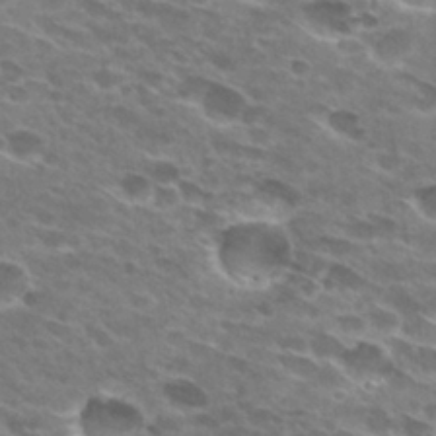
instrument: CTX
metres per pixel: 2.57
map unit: Hto
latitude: 29.3293
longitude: -42.7624
